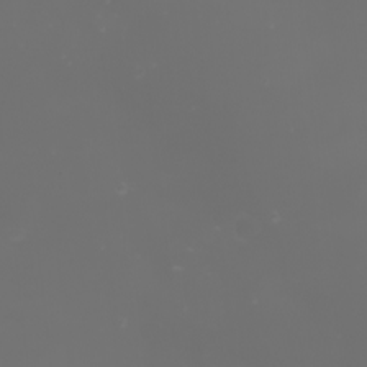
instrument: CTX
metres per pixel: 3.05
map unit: Nhu
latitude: -2.0661
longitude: -76.1389
